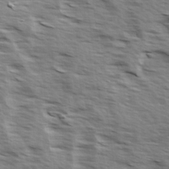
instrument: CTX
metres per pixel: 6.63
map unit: Ave
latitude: 14.6113
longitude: -102.9891
